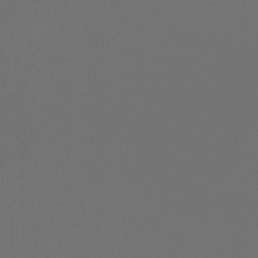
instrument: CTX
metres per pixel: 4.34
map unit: lHb
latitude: -47.4454
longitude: 64.1417
